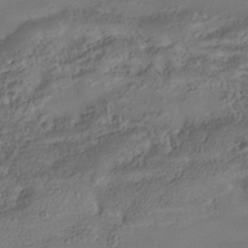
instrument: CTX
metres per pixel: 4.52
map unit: Nhe
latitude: -37.8044
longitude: -118.5168
